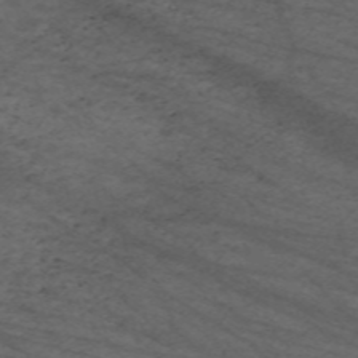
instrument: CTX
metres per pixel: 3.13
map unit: Nve
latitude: -59.6154
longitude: 61.8611
